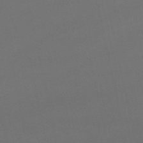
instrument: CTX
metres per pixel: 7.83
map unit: lHb
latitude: -47.1242
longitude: 66.9731
